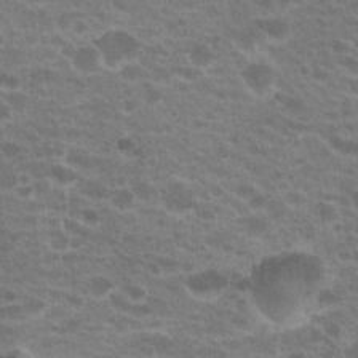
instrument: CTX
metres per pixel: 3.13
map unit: Hto
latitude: 21.5749
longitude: -37.5371
